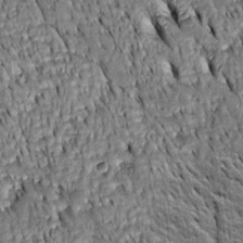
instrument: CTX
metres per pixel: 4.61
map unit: Htu
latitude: -3.9367
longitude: 151.9556
